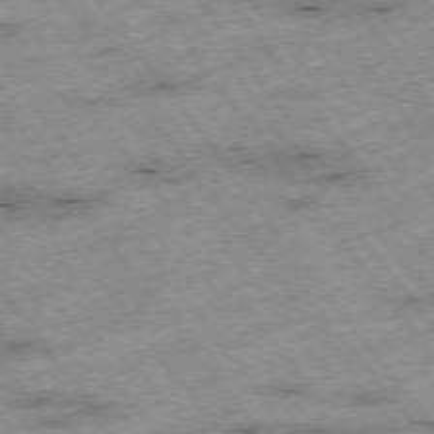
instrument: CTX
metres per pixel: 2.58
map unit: Hpe
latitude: -74.9164
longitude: 2.5006
